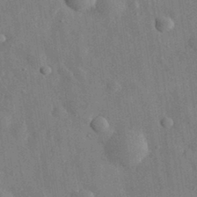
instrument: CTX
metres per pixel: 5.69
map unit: eHh
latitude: 32.4790
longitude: -77.6694
